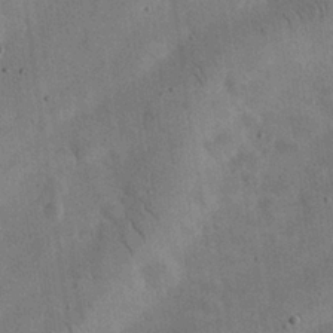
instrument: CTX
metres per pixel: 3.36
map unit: eHh
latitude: 25.0269
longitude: -68.5735
